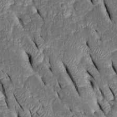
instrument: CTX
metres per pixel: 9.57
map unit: Htu
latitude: -0.7275
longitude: 149.9367
